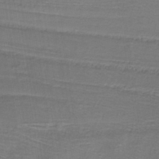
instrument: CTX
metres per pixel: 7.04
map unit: lHb
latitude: -38.0472
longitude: 58.0283
